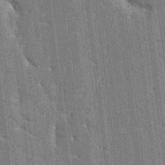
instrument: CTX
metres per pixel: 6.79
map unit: HNhu
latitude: 7.0269
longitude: -5.9150
